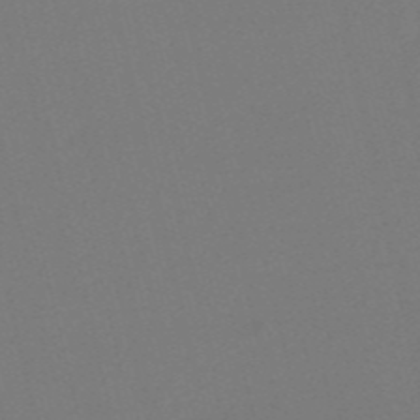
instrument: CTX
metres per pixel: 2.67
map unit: HNb
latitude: -54.9731
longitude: -38.7057
